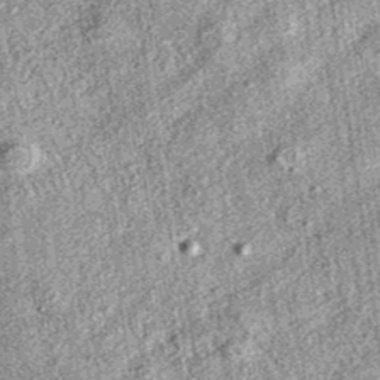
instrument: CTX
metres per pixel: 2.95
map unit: eAb
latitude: 37.3670
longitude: 109.0108
